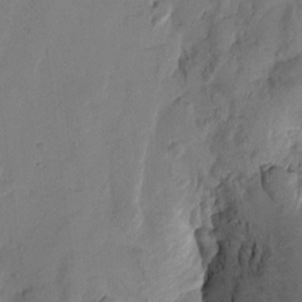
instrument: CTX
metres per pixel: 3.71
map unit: Htu
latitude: -1.6533
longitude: -176.5357
